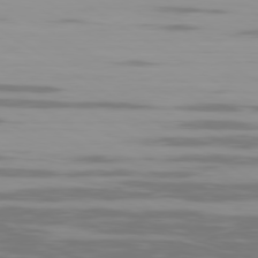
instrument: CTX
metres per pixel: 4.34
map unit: Ap
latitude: -79.8233
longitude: -102.3845
